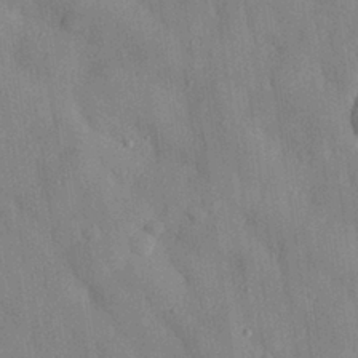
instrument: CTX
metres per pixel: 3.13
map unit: eHh
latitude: 28.4034
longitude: -77.1025
